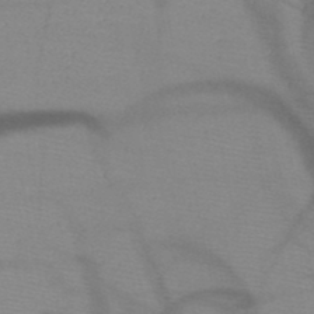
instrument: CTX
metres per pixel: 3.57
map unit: HNb
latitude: -48.2929
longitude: -40.4412
